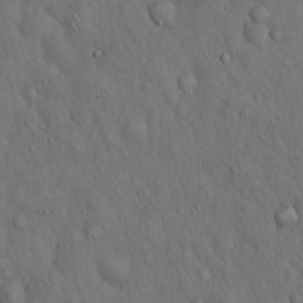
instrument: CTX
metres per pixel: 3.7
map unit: Hto
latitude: 15.9717
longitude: -58.1389
